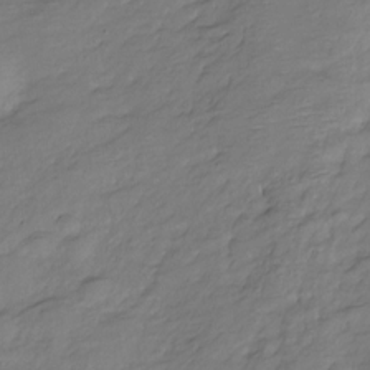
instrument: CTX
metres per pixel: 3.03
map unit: HNhu
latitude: -20.6518
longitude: 84.5762
